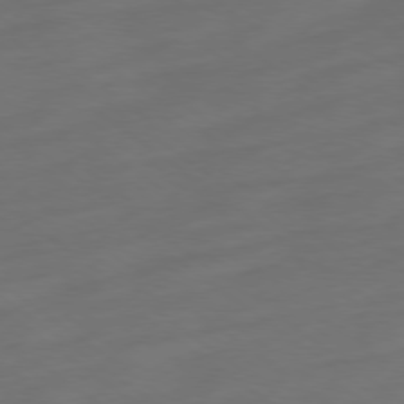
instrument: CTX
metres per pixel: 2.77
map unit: Ap
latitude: -78.8408
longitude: -67.7449
